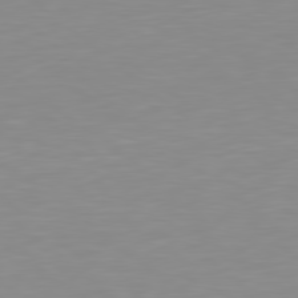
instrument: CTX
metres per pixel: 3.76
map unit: Hpe
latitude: 78.7435
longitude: -172.4412
